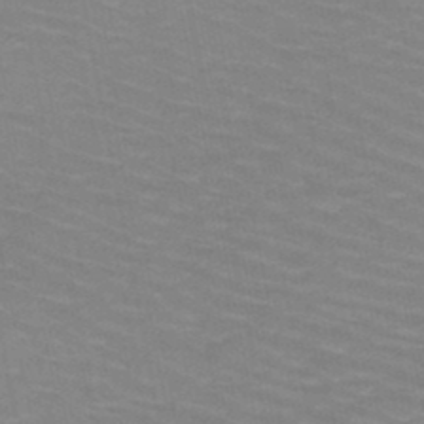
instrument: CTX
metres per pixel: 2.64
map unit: HNb
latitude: -47.7288
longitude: -47.1781
